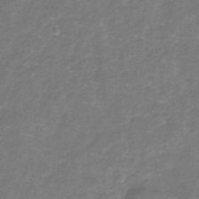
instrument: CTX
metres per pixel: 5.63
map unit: lHb
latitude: -41.8611
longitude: 78.9163
